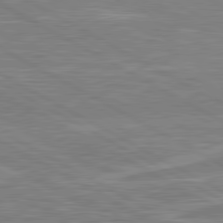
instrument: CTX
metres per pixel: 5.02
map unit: lApd
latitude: 80.9325
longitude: -172.9513
